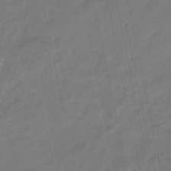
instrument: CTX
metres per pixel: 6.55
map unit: eHb
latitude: -45.6911
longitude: 87.9556
